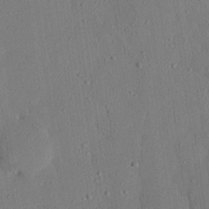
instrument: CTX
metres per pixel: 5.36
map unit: eHh
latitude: 25.5938
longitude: -79.9150
